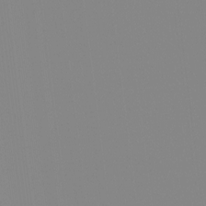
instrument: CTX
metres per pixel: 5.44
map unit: Hto
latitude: -8.0661
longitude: -49.6883
